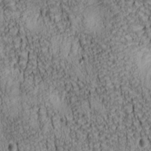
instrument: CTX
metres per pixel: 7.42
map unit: lAa
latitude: 6.9325
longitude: -115.1781
